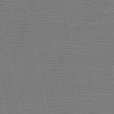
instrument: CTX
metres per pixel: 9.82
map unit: HNb
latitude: -46.8786
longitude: -41.4615
